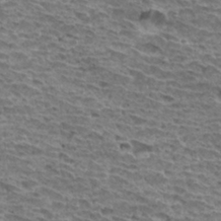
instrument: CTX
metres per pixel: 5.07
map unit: Hto
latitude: 32.5546
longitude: -40.2144
